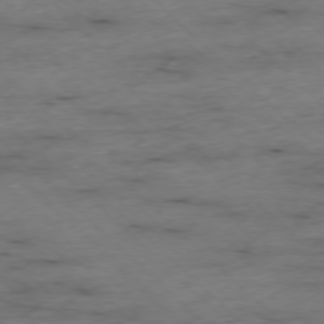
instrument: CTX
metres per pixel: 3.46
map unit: Ap
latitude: -77.0297
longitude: -90.3467
